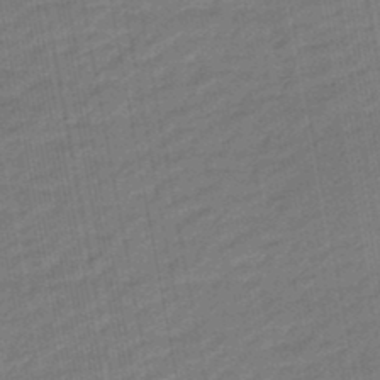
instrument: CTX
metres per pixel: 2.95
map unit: eHb
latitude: -47.1809
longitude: 85.8800
